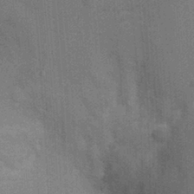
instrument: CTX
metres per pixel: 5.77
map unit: Ht
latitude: -1.5966
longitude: -15.7639
